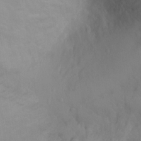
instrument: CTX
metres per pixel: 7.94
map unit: Ht
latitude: -2.6518
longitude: -33.5560
